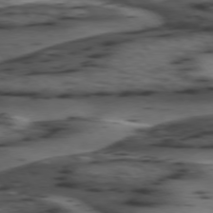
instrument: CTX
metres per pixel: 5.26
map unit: lApd
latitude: 74.4034
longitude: -71.1403
